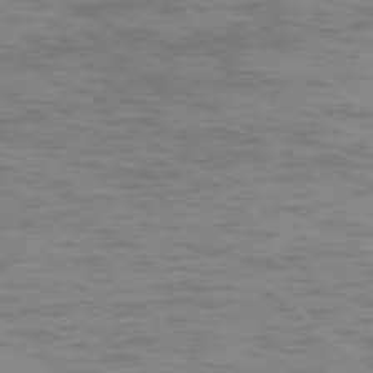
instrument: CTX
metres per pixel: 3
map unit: Hpe
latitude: -74.5385
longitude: 6.4251
